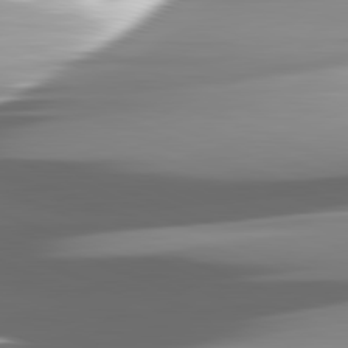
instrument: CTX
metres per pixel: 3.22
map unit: lApd
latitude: 82.2900
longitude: -147.3104
